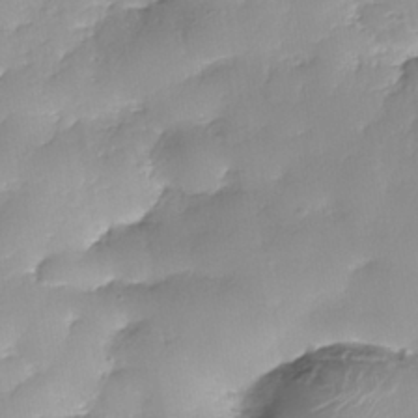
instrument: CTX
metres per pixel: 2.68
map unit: Nhe
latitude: -37.8800
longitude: -148.8191
